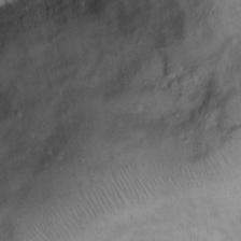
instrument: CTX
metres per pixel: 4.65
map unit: Ht
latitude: 15.1215
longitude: -41.0836
